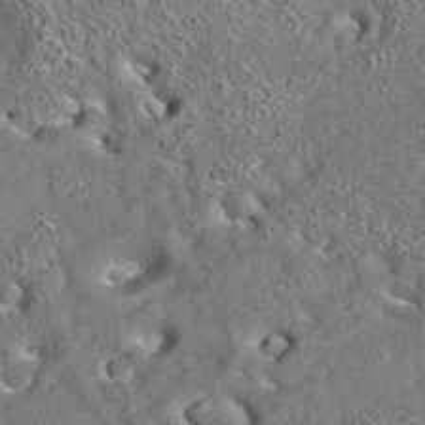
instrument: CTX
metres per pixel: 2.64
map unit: eAb
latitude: 35.5371
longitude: 113.8234
